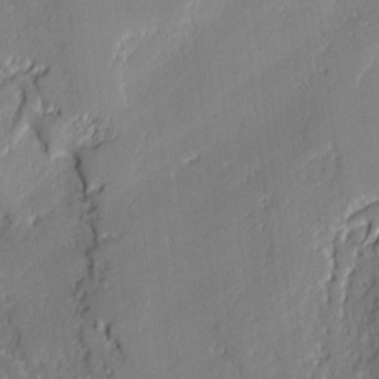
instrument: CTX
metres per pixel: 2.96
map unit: lAvf
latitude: -1.5966
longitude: -109.0647
